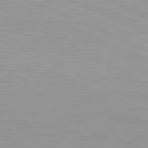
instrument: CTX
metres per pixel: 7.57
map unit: lApd
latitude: 81.7450
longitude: -168.0444
